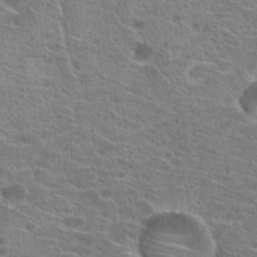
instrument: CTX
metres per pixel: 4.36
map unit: Hto
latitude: 20.6680
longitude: -42.0255
